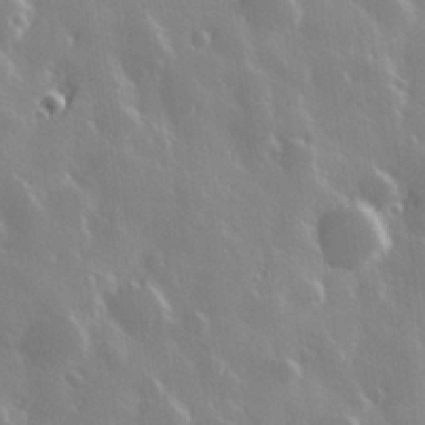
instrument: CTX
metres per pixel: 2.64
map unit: Hve
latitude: 28.6112
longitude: 146.6896
